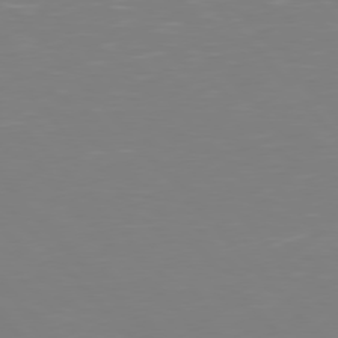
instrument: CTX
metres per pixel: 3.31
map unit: Hpe
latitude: 77.3859
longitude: -173.6504
